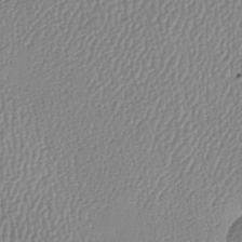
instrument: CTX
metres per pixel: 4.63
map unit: lAa
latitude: -8.8975
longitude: -128.7624
